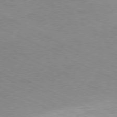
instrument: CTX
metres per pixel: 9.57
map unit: Ap
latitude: -80.4251
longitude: -67.3670
